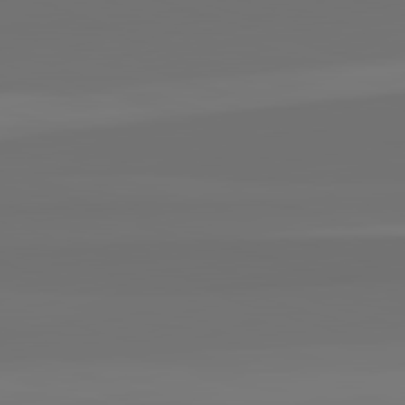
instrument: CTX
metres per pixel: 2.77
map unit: lApd
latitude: 82.8002
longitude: 161.5777
